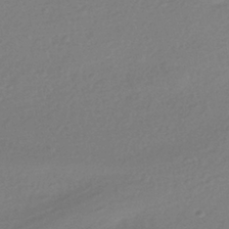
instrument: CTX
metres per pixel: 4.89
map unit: HNhu
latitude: -40.9730
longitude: 94.5573
